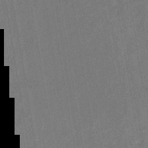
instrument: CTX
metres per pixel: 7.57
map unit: eHb
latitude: -33.9745
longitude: 74.0283
